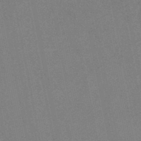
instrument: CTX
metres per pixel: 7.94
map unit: lHb
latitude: -48.0094
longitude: 71.0864
